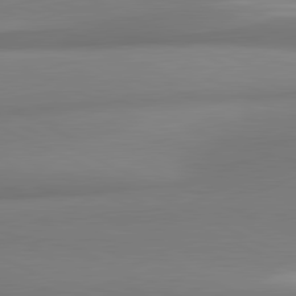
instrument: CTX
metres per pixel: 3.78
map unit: lApd
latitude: 81.5560
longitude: 176.5574
